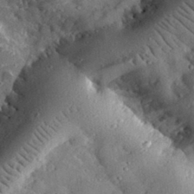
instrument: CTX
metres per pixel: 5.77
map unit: lHvf
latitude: 32.2711
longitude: -84.4601
